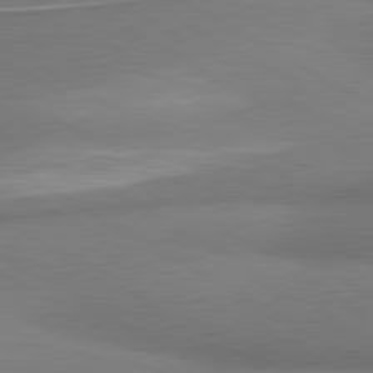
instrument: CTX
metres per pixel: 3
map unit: lApd
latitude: 80.1767
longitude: 176.9731
